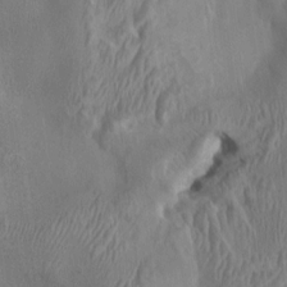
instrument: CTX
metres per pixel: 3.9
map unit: HNhu
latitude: 3.9150
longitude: -3.9339
